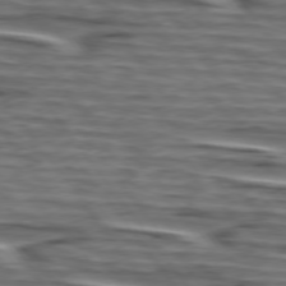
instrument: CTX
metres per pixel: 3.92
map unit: lApd
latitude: 75.3104
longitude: -71.9150
